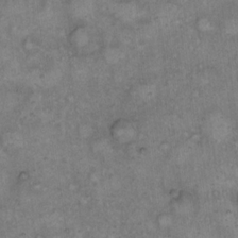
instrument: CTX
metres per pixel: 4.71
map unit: eHh
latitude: 14.5357
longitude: -64.4034
